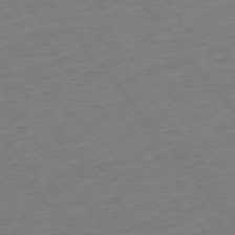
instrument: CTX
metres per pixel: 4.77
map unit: Ap
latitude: -75.3888
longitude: -82.8191
